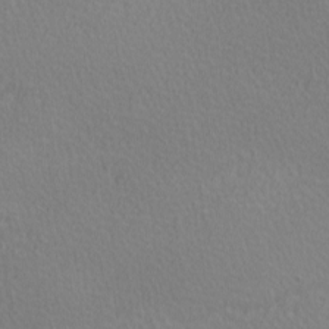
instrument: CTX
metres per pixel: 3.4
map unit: lAa
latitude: -10.5952
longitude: -125.7449
